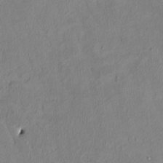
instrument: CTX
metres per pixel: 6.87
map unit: HNhu
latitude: 2.9136
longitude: -4.7246
